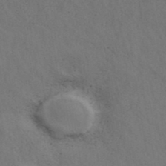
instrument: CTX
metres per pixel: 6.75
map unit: ANa
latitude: 39.4993
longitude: 19.8611
